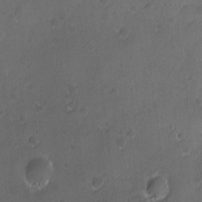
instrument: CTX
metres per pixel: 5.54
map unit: Ave
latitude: -10.7085
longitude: -121.4994
